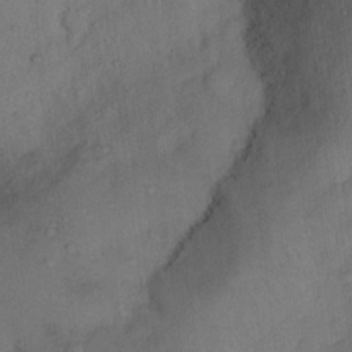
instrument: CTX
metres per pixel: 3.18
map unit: Ht
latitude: 12.8380
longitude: -40.4034
